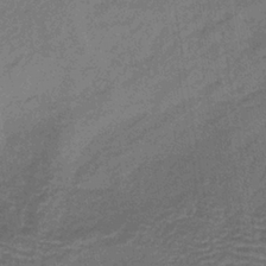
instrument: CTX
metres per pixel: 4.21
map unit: lHb
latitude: -39.0676
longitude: 59.7477
